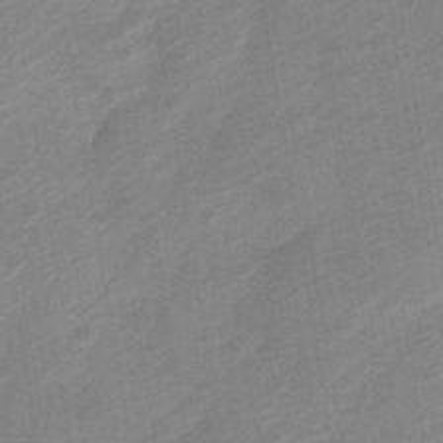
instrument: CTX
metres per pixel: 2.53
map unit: Nve
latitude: -19.6722
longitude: 106.6519
